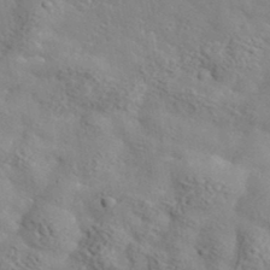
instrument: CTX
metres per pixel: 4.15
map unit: lHvf
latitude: 36.5357
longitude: -87.2348
